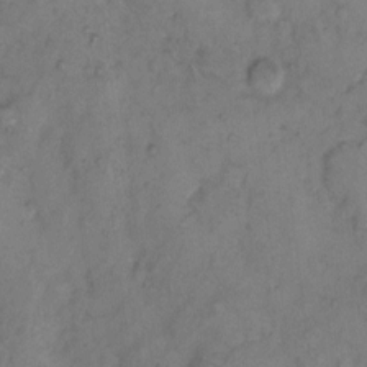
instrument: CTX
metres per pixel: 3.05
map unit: eHh
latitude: 9.5182
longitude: -62.7058
